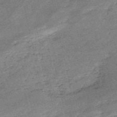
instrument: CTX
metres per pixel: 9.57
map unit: HNb
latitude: -53.2753
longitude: -40.5923
